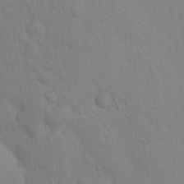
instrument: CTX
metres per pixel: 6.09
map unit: lAvf
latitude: 9.3293
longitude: 168.2739
